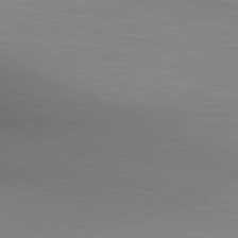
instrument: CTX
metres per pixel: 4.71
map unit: lApd
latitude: 80.3089
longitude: 132.1417
